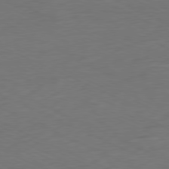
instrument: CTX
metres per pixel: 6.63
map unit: Ap
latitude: -80.1984
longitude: -92.7624
